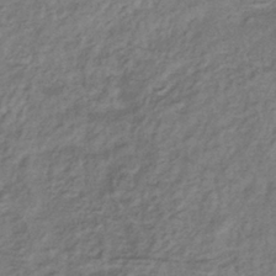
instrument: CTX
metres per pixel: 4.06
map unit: eHb
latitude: -38.1039
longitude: 76.2928
